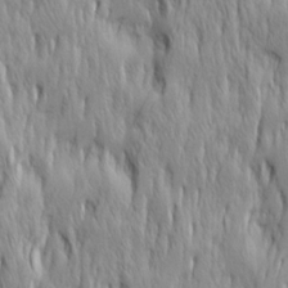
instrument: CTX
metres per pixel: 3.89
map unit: Ave
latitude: 14.9703
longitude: -135.5182
